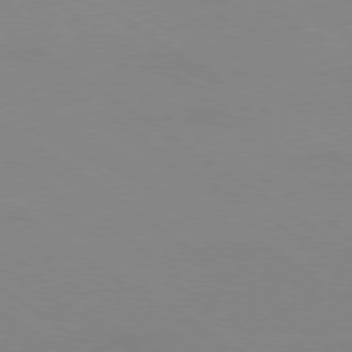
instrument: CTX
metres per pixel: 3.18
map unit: Ap
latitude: -79.5966
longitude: -66.2900
